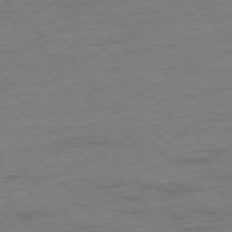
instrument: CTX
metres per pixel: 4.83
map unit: Ap
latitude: -77.5210
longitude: -83.1781
